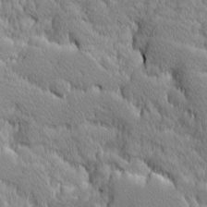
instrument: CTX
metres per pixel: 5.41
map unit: Ave
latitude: -10.3117
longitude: -117.6316
